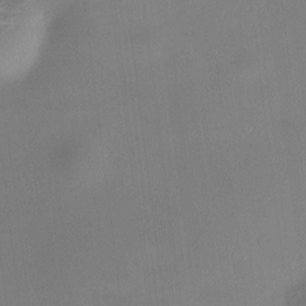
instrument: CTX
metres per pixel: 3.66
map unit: HNhu
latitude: 8.8380
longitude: 10.0850
